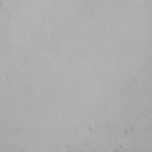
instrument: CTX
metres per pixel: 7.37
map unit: Aa
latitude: 18.7246
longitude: -143.9717
